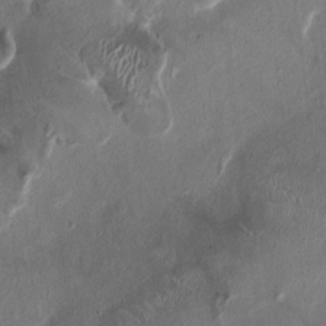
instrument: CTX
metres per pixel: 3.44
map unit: HNhu
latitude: 1.6882
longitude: -4.2522
